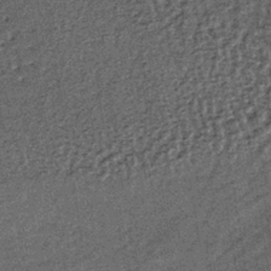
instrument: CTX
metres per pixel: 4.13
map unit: lHb
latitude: -39.0297
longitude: 65.8989
